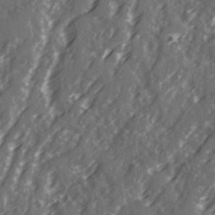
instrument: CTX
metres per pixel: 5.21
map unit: Ave
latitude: 20.9703
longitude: -131.5560
